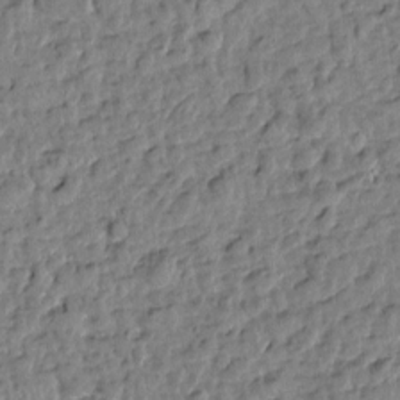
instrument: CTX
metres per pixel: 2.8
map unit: Htu
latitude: 0.8002
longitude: -179.4049
